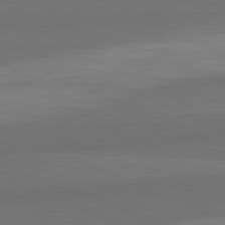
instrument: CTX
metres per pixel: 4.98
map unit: lApd
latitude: 82.2144
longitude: 156.6140
